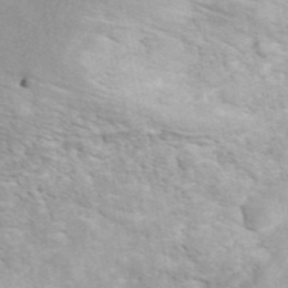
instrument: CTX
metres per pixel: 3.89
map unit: ANa
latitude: 45.1781
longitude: 47.1431
